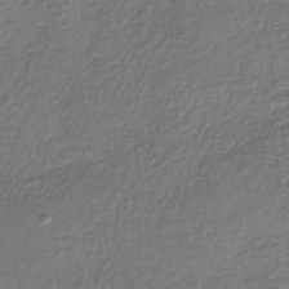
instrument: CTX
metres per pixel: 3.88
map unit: lHb
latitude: -35.1431
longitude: 63.2754
